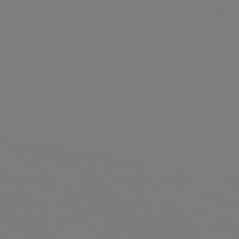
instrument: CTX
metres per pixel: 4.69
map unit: Hpe
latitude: 76.8947
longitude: -161.2348
